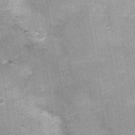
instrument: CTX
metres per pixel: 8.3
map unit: Nhu
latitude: 1.7638
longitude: -17.4048
